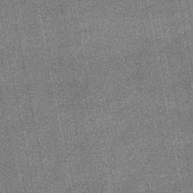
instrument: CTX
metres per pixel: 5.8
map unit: HNb
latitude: -48.8030
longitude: -38.3467
